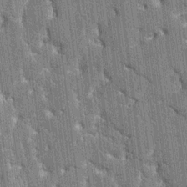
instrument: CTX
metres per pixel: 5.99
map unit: HNhu
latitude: 7.3671
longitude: -6.0444
